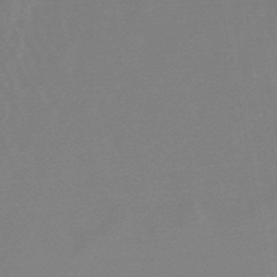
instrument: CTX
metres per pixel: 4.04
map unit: lHb
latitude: -48.7086
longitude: 72.3306
